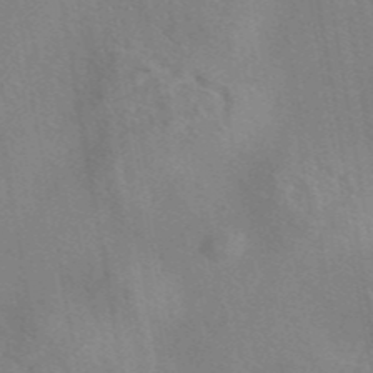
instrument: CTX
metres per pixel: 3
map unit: eAb
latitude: 45.5938
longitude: 109.1431
